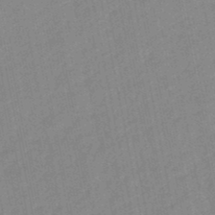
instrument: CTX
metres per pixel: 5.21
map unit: lHb
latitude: -48.1228
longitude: 78.1228
